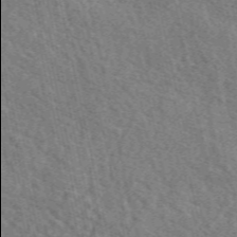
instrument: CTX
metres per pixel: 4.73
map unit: eAb
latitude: 51.3481
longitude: 114.0094
